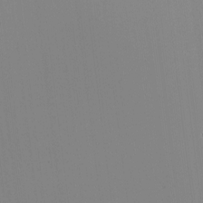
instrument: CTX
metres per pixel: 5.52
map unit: HNhu
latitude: -1.7856
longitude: -6.0633
